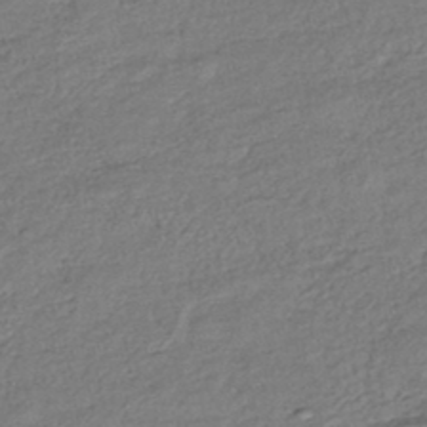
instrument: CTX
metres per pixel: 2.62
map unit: HNhu
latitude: -45.4454
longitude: 105.7477
